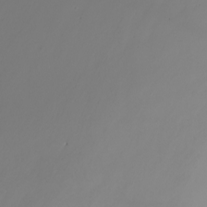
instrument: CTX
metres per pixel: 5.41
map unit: Nhu
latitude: -8.5196
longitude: -93.5560
